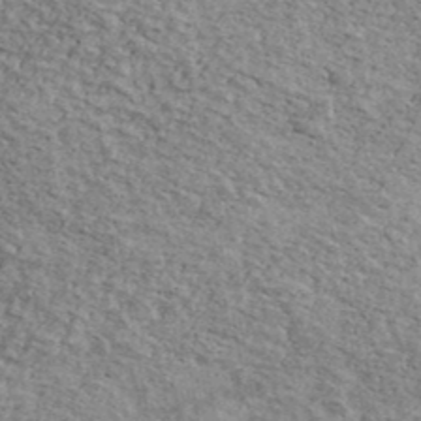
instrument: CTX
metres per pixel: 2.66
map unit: Ave
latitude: 41.5371
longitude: -108.7813
